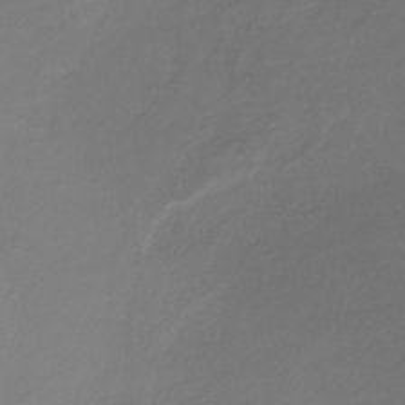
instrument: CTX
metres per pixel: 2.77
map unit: HNb
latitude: -33.4644
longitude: 53.7666
